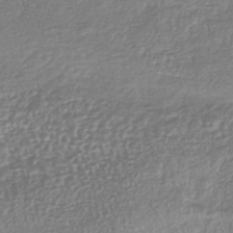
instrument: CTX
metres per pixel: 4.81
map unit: lHb
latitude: -40.7652
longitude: 68.5951
